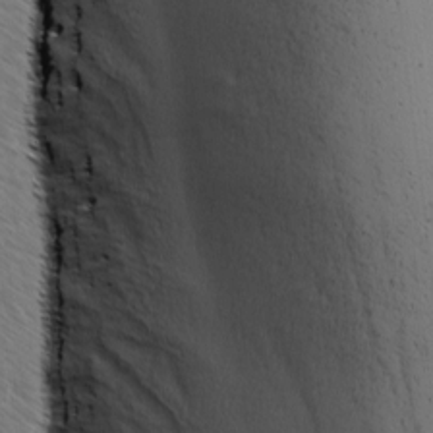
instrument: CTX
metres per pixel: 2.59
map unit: Ave
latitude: 8.3278
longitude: -106.3089
